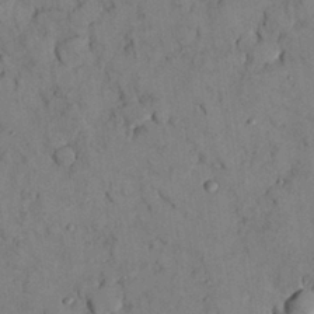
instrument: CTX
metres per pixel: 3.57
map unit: Nhu
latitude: 28.3845
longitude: -72.3090
